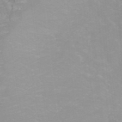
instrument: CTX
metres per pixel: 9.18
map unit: ANa
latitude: 37.9339
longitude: 24.0472
